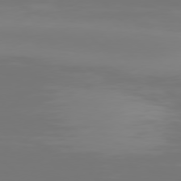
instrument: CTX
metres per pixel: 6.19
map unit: Hpe
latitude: 76.5168
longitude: -135.9339
